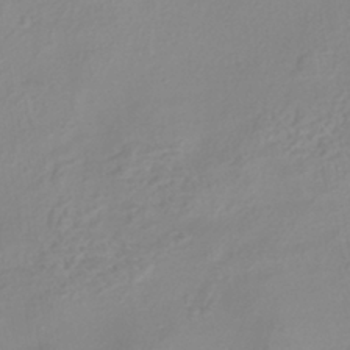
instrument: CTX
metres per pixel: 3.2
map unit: HNhu
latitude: -40.9730
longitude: 106.5196
